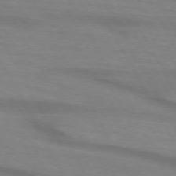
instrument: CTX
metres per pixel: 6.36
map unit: lApd
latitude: 73.9906
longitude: -65.1403
